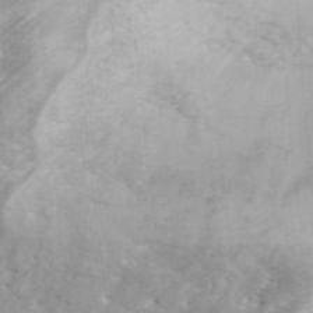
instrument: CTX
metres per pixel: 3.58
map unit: ANa
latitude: 40.1766
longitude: 34.6707
